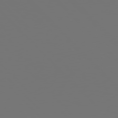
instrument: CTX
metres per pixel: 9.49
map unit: Hpe
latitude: 77.5749
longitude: -175.9150
